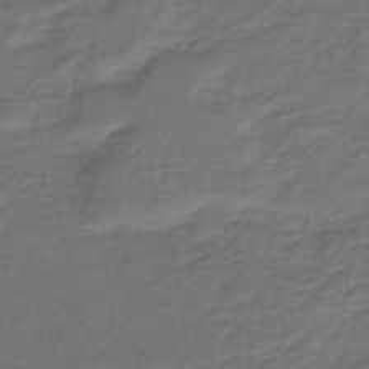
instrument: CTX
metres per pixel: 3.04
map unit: lHb
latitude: -39.1242
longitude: 57.7855
